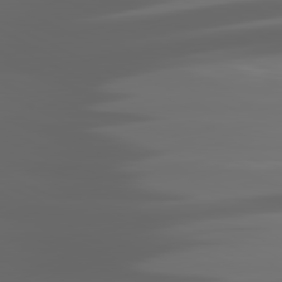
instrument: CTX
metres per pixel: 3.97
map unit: lApd
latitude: 81.0080
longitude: -140.8002
